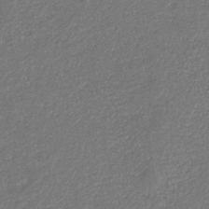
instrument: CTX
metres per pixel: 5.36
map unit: eHb
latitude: -34.1039
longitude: 74.6708
